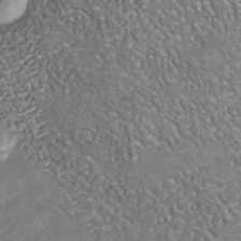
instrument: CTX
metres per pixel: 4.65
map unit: Nhu
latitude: -38.3118
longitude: -80.4790
